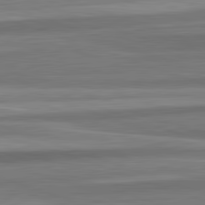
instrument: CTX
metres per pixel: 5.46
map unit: lApd
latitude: 82.5923
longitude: 179.6155
